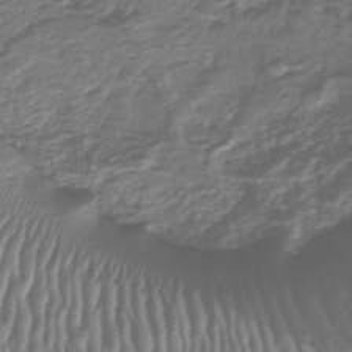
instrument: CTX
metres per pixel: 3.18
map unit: lHb
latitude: -42.3495
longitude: 64.5952
